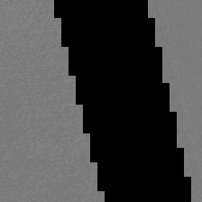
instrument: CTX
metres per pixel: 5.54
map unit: Nve
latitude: -56.6140
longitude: 61.6533
